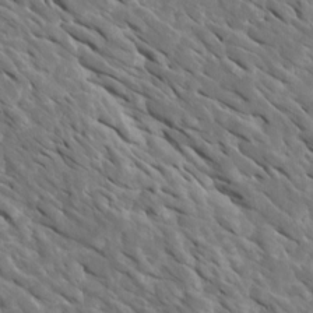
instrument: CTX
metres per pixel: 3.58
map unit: Htu
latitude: 1.6694
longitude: 143.0297
